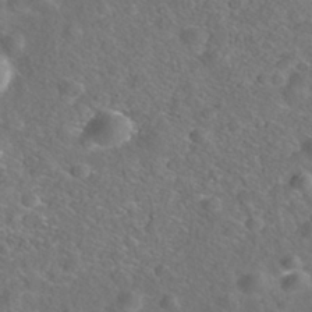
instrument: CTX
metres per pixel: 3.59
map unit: Nhe
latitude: -40.8030
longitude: -99.8772
